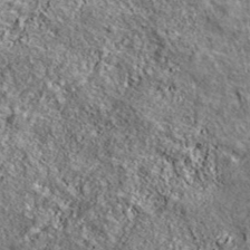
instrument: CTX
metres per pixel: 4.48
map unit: ANa
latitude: 42.8569
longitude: -89.1215
